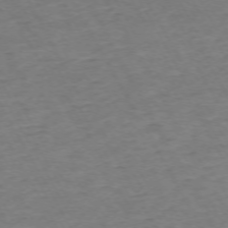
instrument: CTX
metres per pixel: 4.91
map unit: Ap
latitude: -72.5007
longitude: -69.7072
